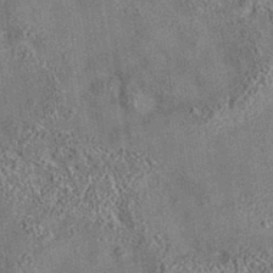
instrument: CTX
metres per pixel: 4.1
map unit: eAb
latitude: 35.6882
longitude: 112.5007
